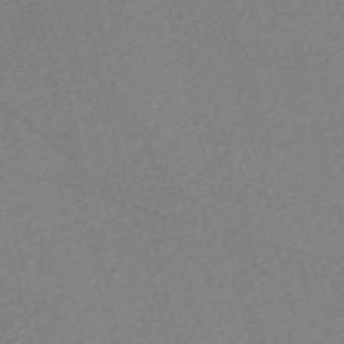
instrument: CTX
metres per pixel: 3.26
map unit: Nve
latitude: -58.1416
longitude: 54.2362
